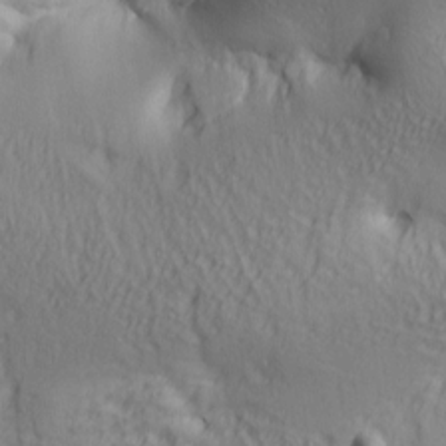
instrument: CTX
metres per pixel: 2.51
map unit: lAa
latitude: 5.3293
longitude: -114.3656
